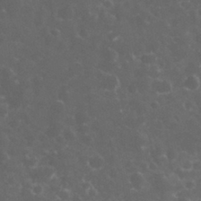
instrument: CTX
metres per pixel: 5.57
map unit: eHh
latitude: 32.7624
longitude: -61.3670
